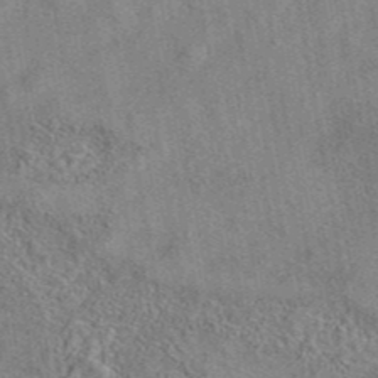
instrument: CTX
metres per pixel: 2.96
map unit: eAb
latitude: 41.9528
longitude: 110.8219
